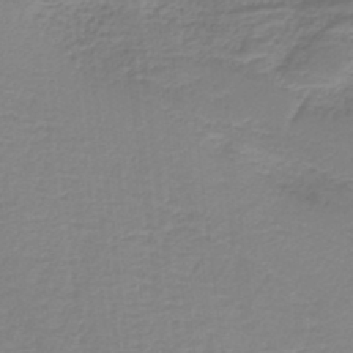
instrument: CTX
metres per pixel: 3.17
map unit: HNb
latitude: -37.3887
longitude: 55.7667
